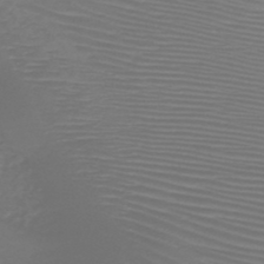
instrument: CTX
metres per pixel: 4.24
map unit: HNb
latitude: -47.0486
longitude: -42.2145
